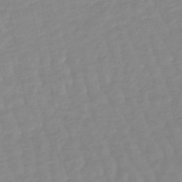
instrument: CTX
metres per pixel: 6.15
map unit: lHb
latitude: -48.0661
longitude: 78.4062
